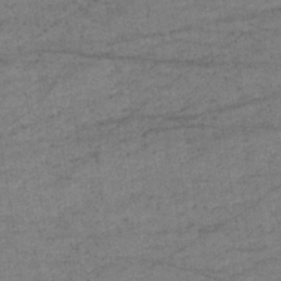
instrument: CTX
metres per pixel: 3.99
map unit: lHb
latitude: -34.2928
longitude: 70.8030
